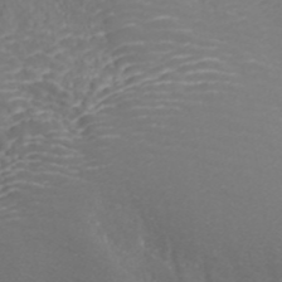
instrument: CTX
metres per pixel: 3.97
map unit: ANa
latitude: 42.6113
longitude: 28.9542
